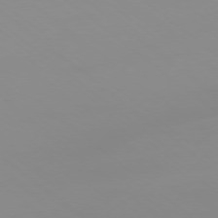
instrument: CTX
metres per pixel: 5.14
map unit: Ap
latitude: -77.9556
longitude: -95.1403
